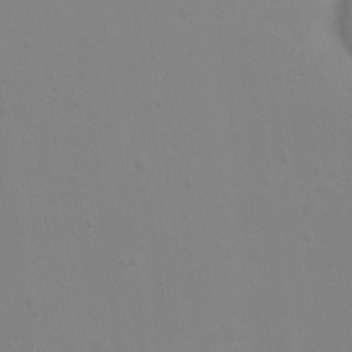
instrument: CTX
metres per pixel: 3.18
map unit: Ht
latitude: 3.0080
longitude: -28.8569
